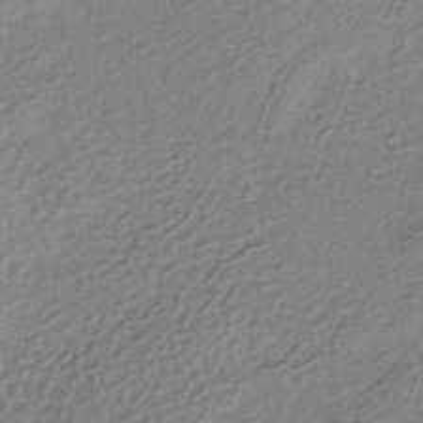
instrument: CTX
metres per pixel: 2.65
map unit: HNhu
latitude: -41.0297
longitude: 95.3131
